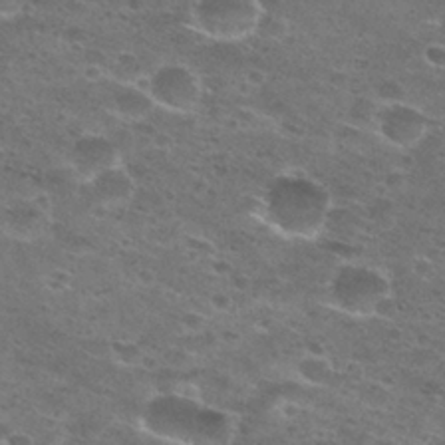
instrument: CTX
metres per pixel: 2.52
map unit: Hto
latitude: 27.9906
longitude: -47.2348
